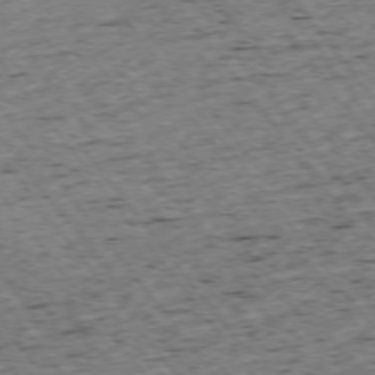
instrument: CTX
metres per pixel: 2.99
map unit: Ap
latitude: -74.7652
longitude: -87.1025
